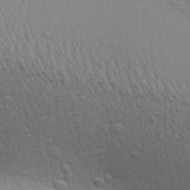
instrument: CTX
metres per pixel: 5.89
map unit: Aa
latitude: 26.8380
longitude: -136.7435
